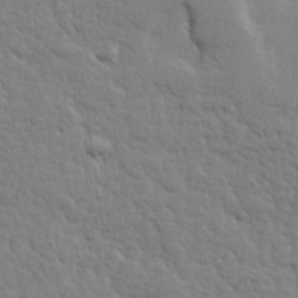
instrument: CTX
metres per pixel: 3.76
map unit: lHvf
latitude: 24.2900
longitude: 143.7099
